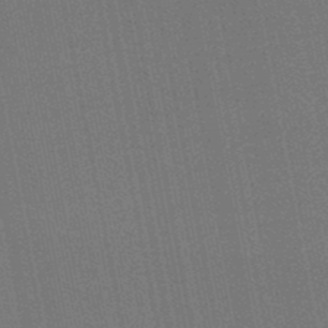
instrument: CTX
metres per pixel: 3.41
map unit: lHb
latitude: -46.4818
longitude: 77.8233
